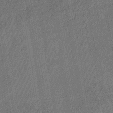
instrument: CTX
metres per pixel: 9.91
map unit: eHb
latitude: -35.4832
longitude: 81.0865
